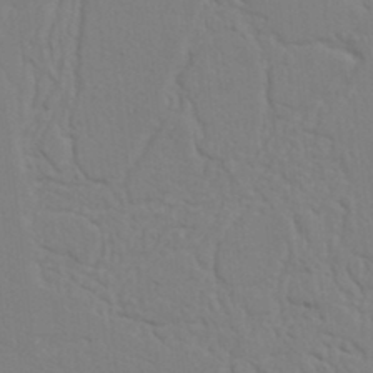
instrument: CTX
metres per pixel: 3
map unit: Nhu
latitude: 20.4034
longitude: -73.1404
